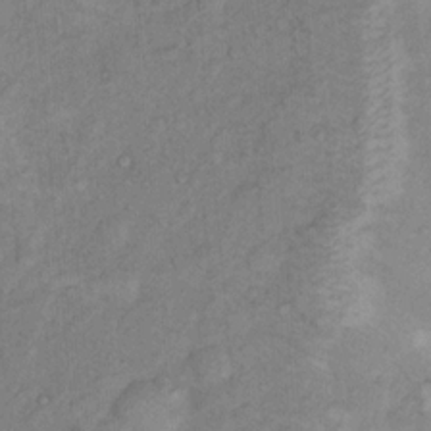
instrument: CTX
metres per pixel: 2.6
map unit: Nhu
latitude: 13.4427
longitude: -28.5168
